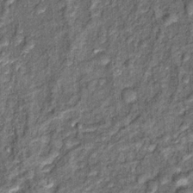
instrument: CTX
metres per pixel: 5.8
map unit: Hto
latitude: 14.4790
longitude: -34.8758
